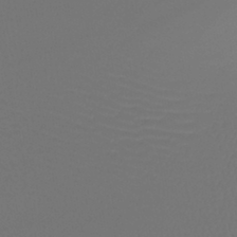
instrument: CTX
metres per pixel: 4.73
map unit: lHb
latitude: -42.9919
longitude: 67.3510
